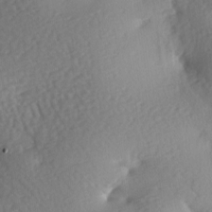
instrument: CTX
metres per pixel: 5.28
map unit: lAa
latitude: -7.2187
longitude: -126.4979
